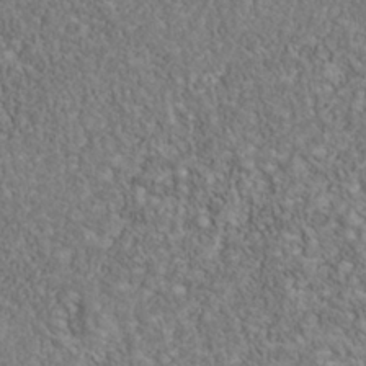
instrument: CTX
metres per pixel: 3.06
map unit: Nhu
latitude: -40.1417
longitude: -84.2145
